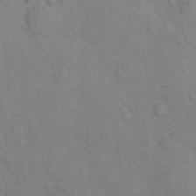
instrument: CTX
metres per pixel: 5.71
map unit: Nhu
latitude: 7.4426
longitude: -24.3467
